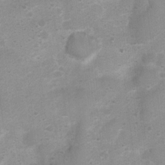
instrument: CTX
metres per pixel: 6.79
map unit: Nhu
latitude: 3.8016
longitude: -26.9514
